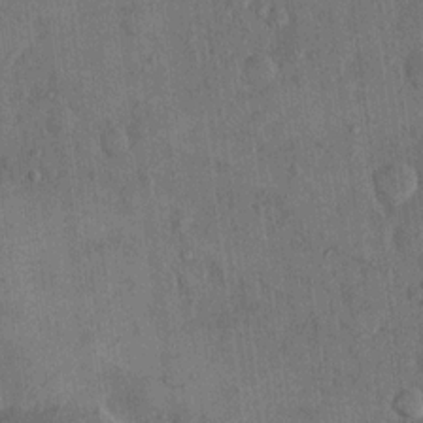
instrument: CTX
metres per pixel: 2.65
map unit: eHh
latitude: 15.1215
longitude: -68.1956
